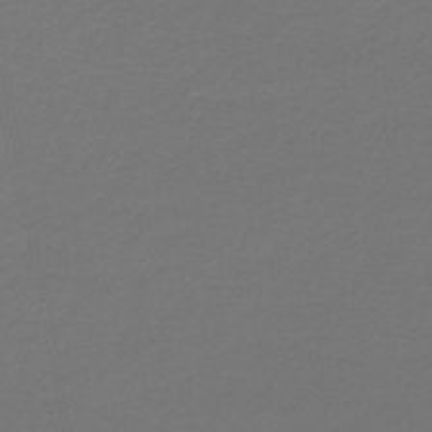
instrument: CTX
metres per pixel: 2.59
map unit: lHb
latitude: -45.0864
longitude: 62.0094
